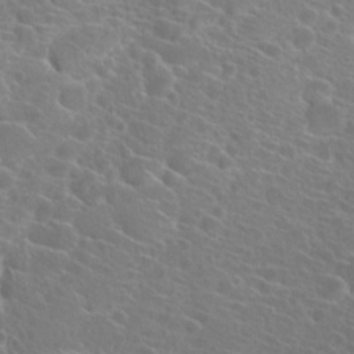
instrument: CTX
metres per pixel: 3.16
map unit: Hto
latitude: 22.7057
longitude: -40.5545
